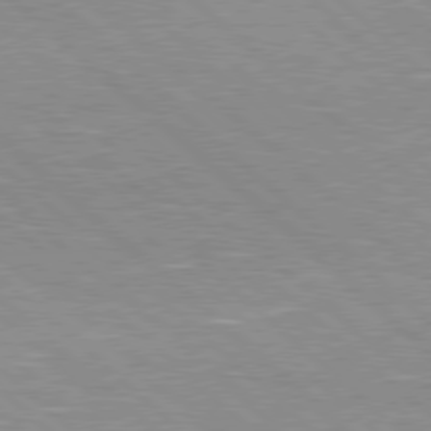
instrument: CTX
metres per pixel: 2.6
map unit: Hpe
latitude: 78.1011
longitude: -139.8205
